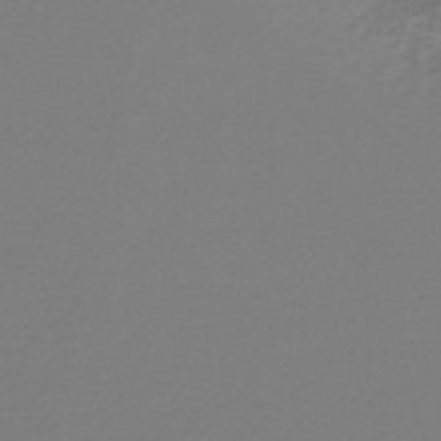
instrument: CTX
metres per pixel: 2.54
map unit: lHb
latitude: -45.7100
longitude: 68.8030
